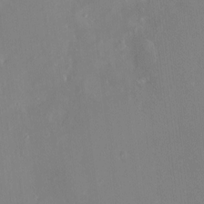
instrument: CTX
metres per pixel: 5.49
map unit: HNhu
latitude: 6.8758
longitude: 2.6140
